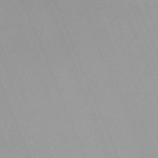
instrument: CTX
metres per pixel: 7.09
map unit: Nhu
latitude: -66.8786
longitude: 38.8597
